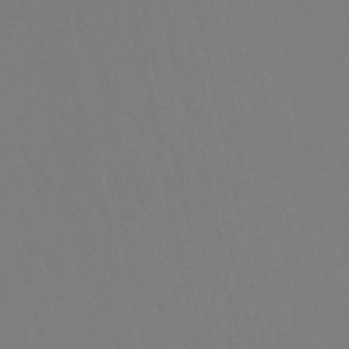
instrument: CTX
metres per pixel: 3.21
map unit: lHb
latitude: -49.7667
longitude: 70.2362
